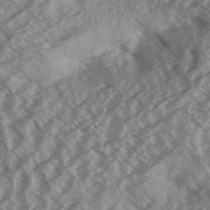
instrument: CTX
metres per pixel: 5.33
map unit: Aa
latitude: 33.2348
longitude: -140.2522
